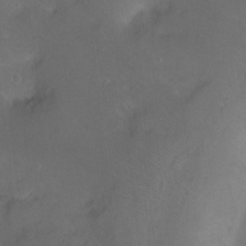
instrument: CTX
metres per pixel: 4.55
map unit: Nhu
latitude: -12.9920
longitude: -41.7638
